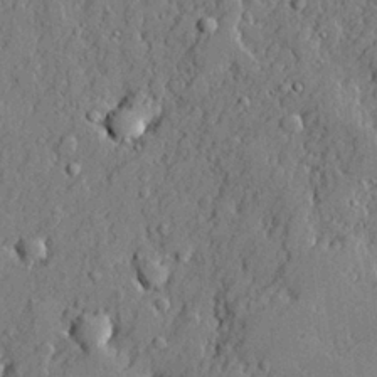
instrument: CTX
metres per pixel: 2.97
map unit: lHvf
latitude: 21.5749
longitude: 143.8800
